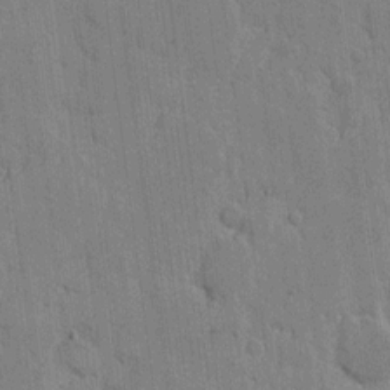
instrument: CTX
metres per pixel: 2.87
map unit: eHh
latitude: 8.7246
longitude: -65.9906
